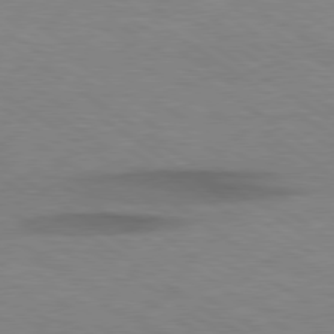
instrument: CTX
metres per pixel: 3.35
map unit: Hpe
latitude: 79.0081
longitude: -123.2537
